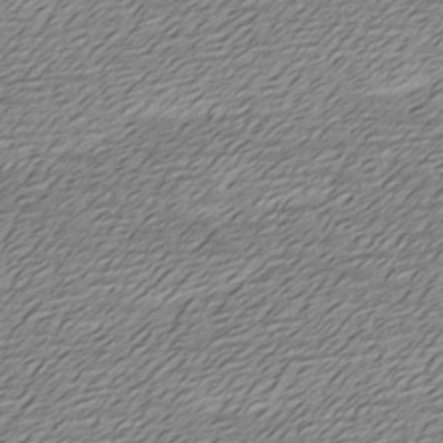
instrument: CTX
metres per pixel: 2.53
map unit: Ave
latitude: -7.8989
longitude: -123.3860
